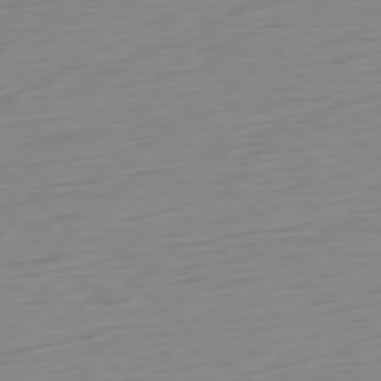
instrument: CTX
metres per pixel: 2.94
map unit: Ap
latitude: -77.6911
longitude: -77.5371
